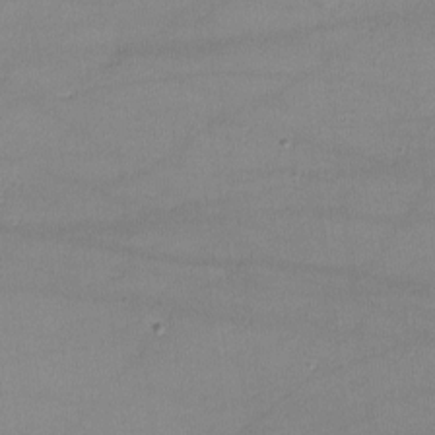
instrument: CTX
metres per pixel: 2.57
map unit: lHvf
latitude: -10.4251
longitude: -101.1403
